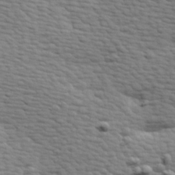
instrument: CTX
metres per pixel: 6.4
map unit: Hve
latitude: 24.2144
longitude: -97.5749
